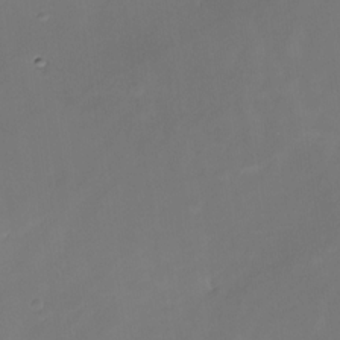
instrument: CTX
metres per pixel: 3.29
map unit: Nhe
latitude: -26.7085
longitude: -110.5546
